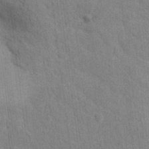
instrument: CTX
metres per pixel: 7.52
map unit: Hto
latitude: 13.9150
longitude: -37.8961
